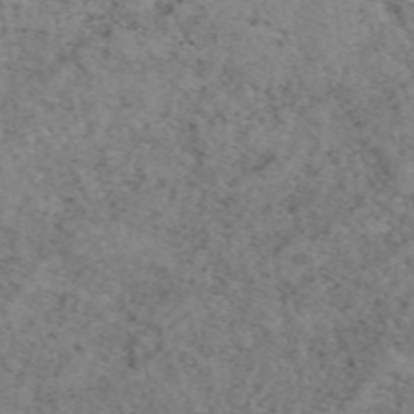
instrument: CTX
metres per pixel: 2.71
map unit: eAb
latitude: 49.8961
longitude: 108.2361
